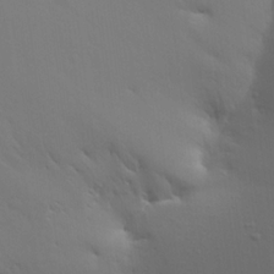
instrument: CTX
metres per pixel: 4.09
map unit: Aa
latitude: 19.3670
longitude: -144.9891
